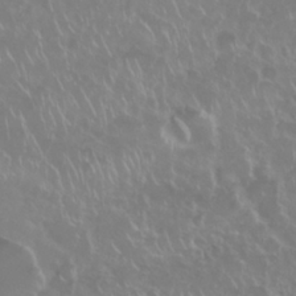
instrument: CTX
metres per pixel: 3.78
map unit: Nhu
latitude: 28.4034
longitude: -61.3670
